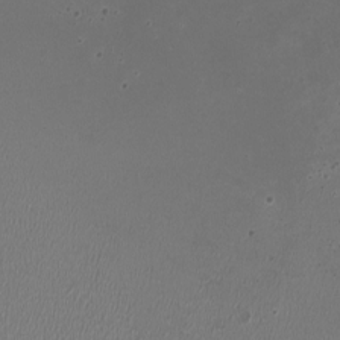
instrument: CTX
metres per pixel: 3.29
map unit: HNhu
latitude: -2.9541
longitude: -2.6112
